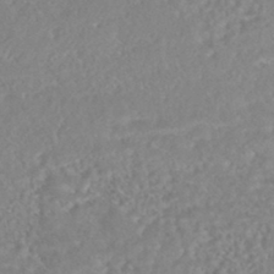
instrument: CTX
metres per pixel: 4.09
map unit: HNhu
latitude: -45.1620
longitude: 100.5006
